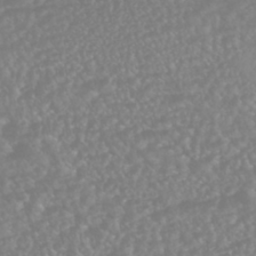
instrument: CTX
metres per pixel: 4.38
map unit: HNhu
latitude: -45.8989
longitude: 97.3699
